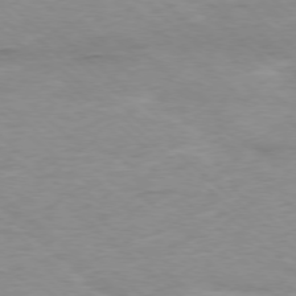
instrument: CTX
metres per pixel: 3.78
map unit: Ap
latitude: -77.6533
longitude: -93.1592
